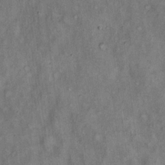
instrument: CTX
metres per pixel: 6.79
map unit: Hto
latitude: 18.0444
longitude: -61.6883
